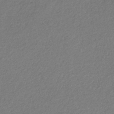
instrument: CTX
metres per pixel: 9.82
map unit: eHb
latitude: -30.8597
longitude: 66.7841
